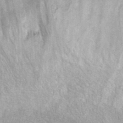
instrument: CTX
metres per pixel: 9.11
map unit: ANa
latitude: 41.8205
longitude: 17.8801
